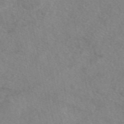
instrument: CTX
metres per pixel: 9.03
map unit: eAb
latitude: 48.5546
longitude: 111.5399
